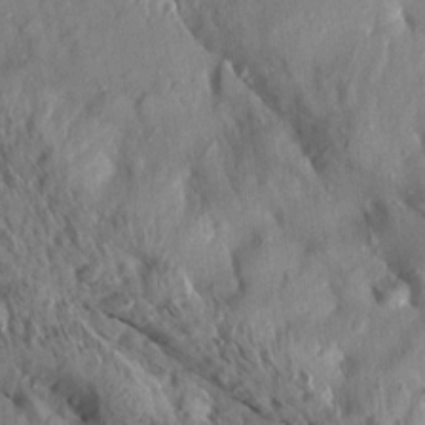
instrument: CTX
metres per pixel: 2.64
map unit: Aa
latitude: 13.8395
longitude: -143.7639
